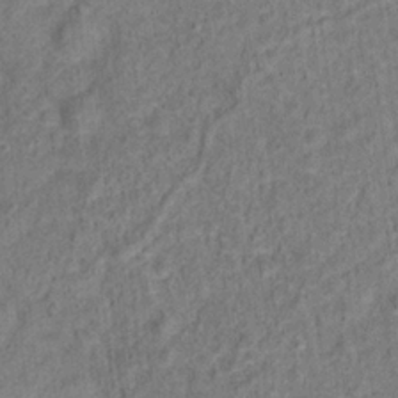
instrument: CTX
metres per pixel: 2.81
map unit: Hto
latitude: 14.0633
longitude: -38.4034
